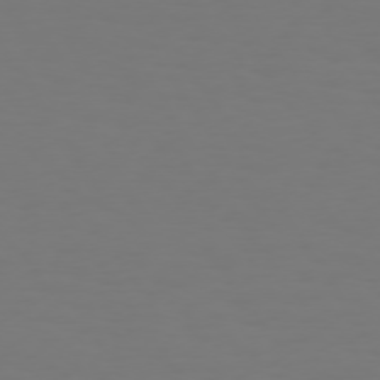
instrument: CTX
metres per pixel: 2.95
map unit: Hpe
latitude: 73.5183
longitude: -122.5735
